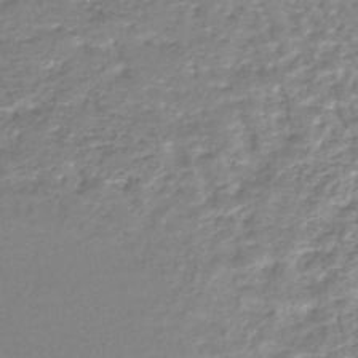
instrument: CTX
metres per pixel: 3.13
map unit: lHb
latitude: -44.4251
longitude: 67.9556
